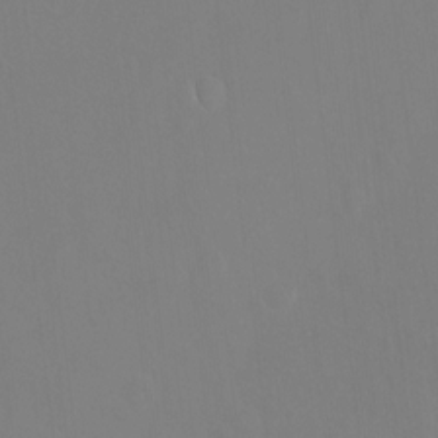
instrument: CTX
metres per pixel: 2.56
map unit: Hto
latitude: -13.5588
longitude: -41.7449
